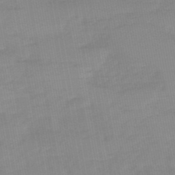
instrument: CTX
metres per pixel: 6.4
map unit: HNb
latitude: -49.6155
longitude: -38.8569
